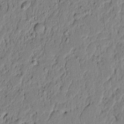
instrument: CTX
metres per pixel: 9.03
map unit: lAvf
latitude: 5.3482
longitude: 164.7275
